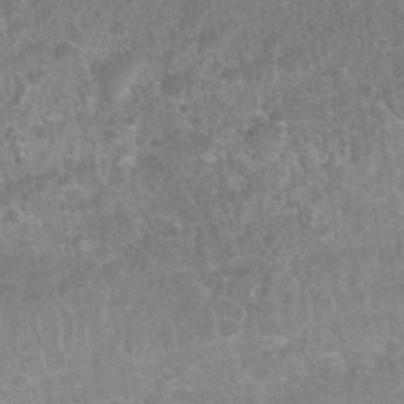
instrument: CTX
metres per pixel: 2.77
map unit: Nhu
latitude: 27.4238
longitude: -64.0255
